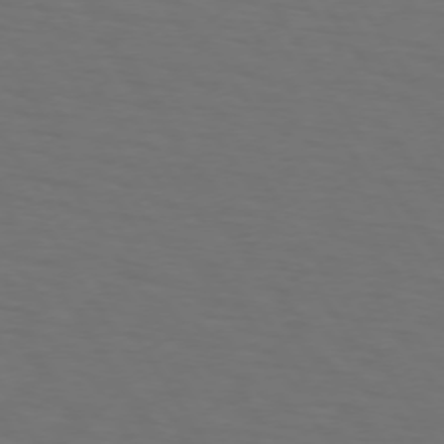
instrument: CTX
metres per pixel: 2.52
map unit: lApd
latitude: 73.1970
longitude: -75.3671
